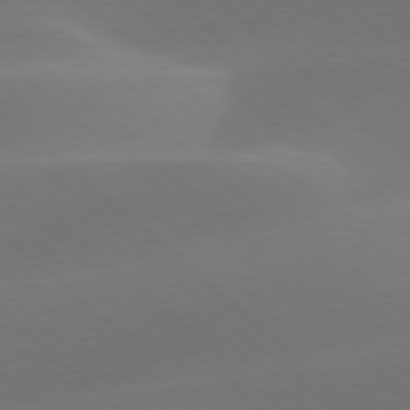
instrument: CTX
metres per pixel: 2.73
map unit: lApd
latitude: 78.3279
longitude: -50.5545
